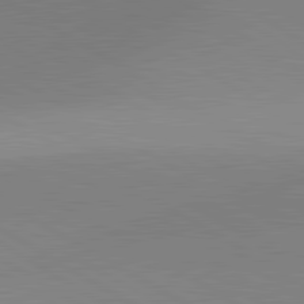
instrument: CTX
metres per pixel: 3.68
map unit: lApd
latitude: 81.7827
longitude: 135.7667
